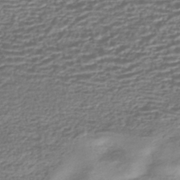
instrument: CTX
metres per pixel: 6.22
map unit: HNhu
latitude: -43.9367
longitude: 98.8975
